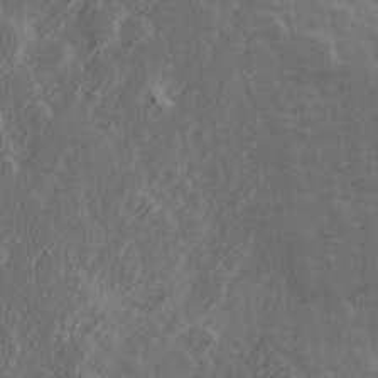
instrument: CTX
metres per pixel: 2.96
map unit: Hve
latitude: 26.5357
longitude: 146.4062
